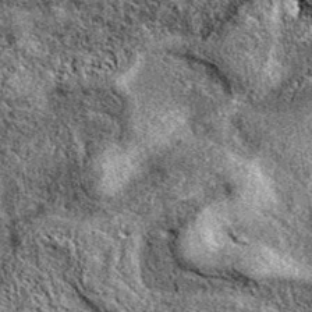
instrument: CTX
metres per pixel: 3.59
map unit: eAb
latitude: 37.7638
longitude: 110.7274
